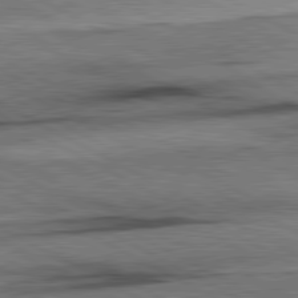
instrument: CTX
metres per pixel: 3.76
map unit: lApd
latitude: 80.8569
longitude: -157.4615
